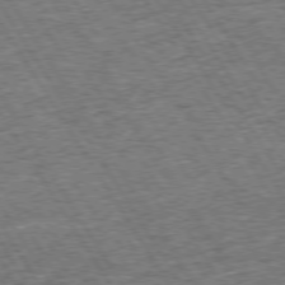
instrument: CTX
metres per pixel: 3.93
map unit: Hpe
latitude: 73.9151
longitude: -139.8016
